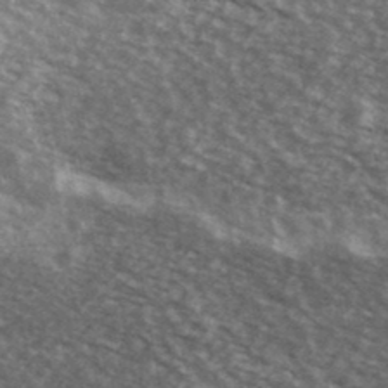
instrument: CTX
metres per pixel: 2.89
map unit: Ave
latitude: 39.4615
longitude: -108.8758
